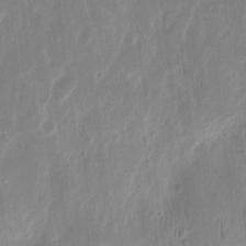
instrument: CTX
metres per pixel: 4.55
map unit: eHh
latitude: 9.7261
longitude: -72.2901
